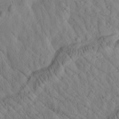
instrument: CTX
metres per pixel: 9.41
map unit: Htu
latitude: 1.6316
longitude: 176.1606
